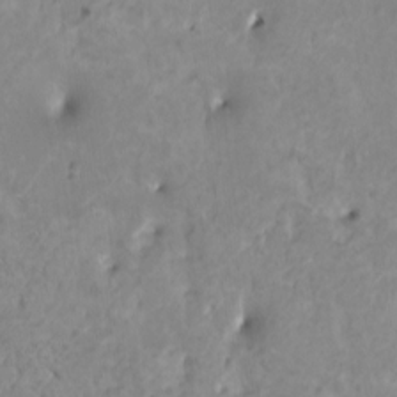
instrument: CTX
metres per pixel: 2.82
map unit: HNhu
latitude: 1.9717
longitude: 7.7477
